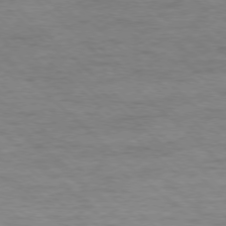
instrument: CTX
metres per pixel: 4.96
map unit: Ap
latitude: -77.8611
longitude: -94.1200
